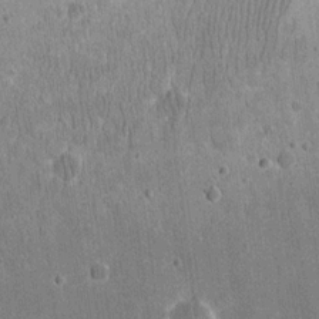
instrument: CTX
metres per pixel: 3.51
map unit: eHh
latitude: 16.2334
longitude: -71.3859
